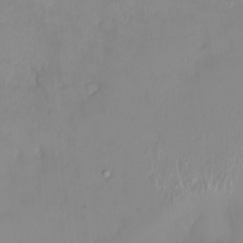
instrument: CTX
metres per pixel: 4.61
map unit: HNhu
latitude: 3.7638
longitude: 7.6533
